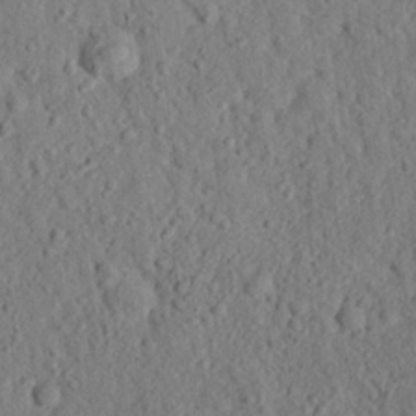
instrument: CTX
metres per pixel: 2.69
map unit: eHh
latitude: 25.4615
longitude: -78.5735
